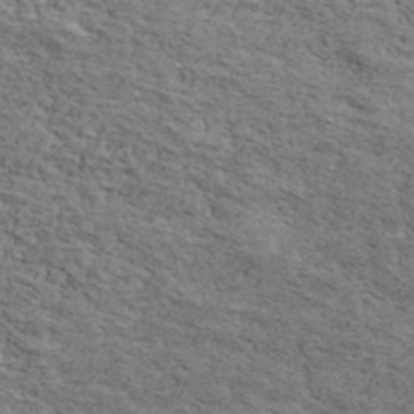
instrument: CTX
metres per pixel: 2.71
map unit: Ave
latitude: 41.0647
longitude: -110.1389
